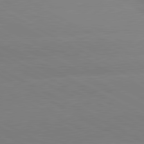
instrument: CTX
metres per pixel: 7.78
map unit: lApd
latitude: 80.7813
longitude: -153.7828
